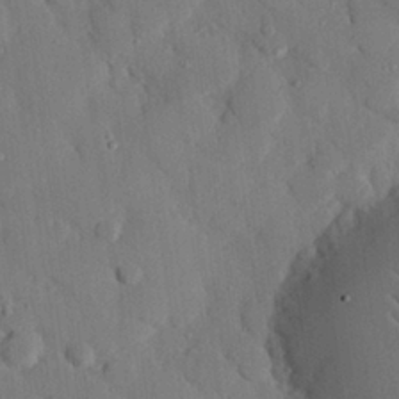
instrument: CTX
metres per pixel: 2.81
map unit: eHh
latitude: 27.0648
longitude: -78.8380
